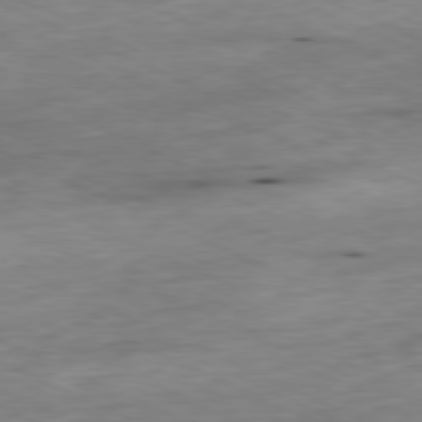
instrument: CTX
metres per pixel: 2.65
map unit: Ap
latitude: -81.1809
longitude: -87.0647
